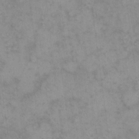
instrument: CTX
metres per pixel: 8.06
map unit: eHh
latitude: 16.4034
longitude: -66.1577
